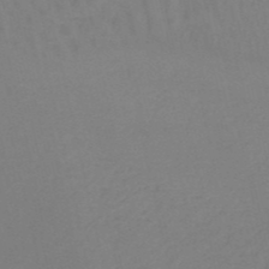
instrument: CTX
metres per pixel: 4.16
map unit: HNb
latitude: -52.0283
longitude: -50.4790
